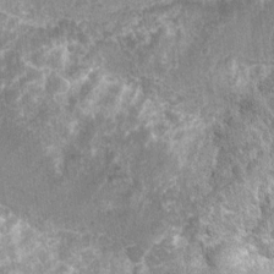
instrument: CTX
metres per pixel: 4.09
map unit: Nhu
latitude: 7.1781
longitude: -20.1767
